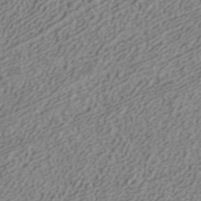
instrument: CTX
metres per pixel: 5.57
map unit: ANa
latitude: 41.8961
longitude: 30.2739
